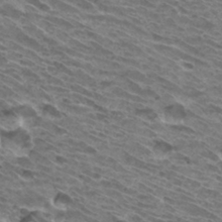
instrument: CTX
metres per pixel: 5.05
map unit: Hto
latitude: 32.5735
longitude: -40.5356
